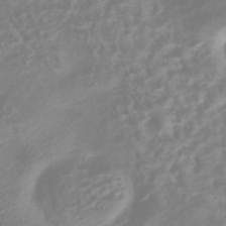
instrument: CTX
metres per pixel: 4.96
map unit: HNhu
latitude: -41.7289
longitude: 100.5951
